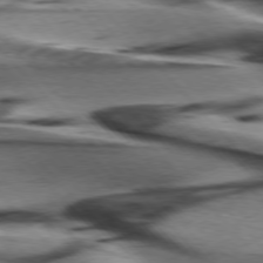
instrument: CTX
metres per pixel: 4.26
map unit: lApd
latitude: 76.2522
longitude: -64.8758
